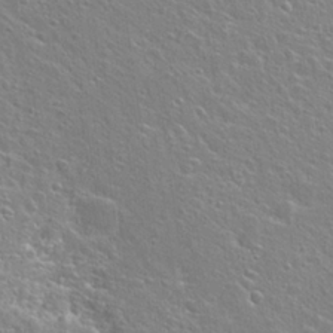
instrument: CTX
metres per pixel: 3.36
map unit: Hto
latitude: 25.2537
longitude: -45.0458
